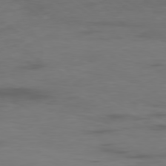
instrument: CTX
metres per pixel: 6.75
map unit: Ap
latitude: -79.2376
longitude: -78.1767
